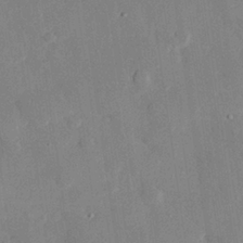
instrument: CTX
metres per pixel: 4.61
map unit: eHh
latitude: 28.0633
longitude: -81.2726
